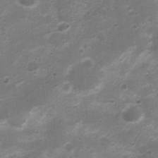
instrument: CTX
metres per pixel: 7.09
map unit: Nhu
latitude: 4.4412
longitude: -26.1578
